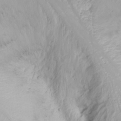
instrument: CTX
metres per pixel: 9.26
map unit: Nhu
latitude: -0.8597
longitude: -78.9892
